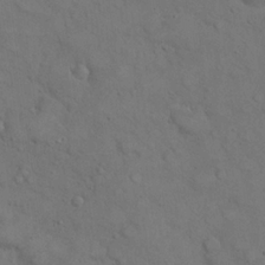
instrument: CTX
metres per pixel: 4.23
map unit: eHh
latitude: 21.4238
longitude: -59.6883
